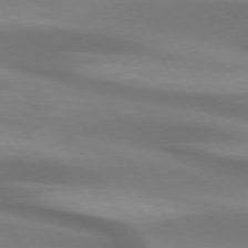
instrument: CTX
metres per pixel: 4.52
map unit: lApd
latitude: 73.8773
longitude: -50.8191
